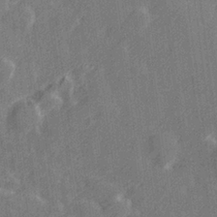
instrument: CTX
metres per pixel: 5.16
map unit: Hve
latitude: 27.4049
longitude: 146.0472
